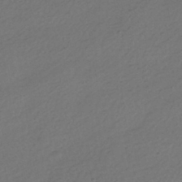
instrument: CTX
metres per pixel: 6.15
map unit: HNhu
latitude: -41.7100
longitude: 95.7855
